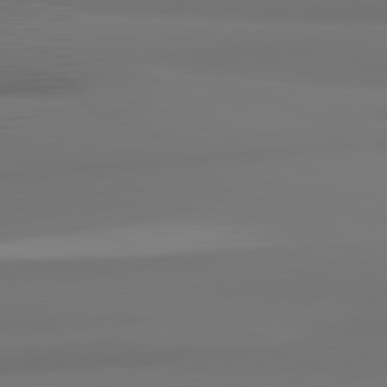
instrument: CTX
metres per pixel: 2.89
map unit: lApd
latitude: 81.9528
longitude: 175.5966
